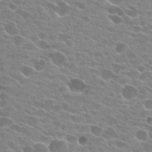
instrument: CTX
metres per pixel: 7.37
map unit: Hto
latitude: 24.5356
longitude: -42.7813
